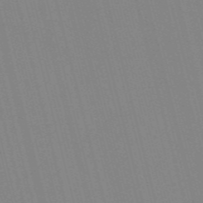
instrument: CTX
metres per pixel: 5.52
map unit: Nve
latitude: -57.0675
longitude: 61.8989
